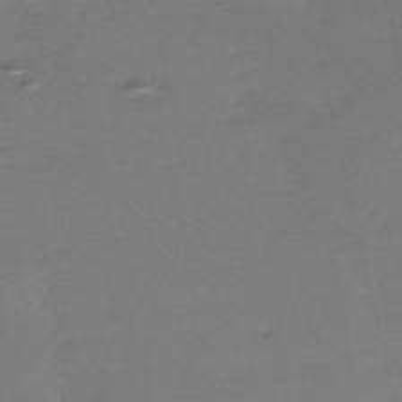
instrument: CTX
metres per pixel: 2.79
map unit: HNb
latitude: -55.8989
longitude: -42.5546
